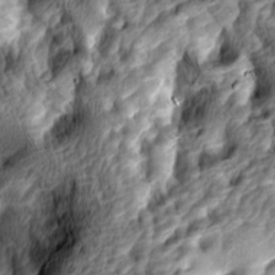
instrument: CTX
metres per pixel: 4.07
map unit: lAa
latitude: -4.5573
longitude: -122.3845
